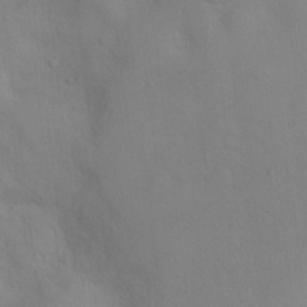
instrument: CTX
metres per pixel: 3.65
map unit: Nhu
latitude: 13.4049
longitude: -27.8206
